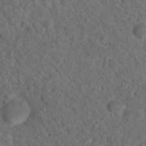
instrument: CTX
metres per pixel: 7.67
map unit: Hto
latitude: 19.0836
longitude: -39.3859
